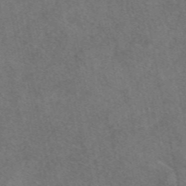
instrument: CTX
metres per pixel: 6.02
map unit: eAb
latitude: 47.5371
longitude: 127.8233
